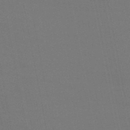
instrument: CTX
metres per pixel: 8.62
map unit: lHb
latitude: -47.4265
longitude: 58.3495
